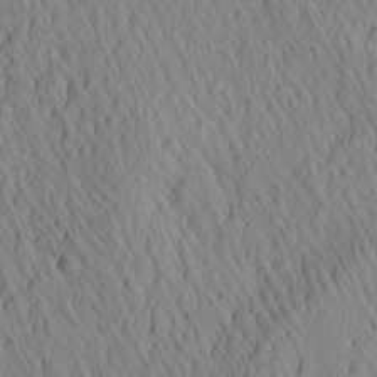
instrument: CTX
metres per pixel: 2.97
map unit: Aa
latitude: 26.7813
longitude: -141.1214
